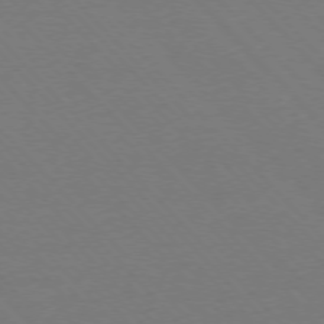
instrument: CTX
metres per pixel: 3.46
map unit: Ap
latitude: -76.5763
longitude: -85.8772
